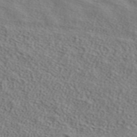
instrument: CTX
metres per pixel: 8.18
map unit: ANa
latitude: 37.5371
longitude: 24.4062
